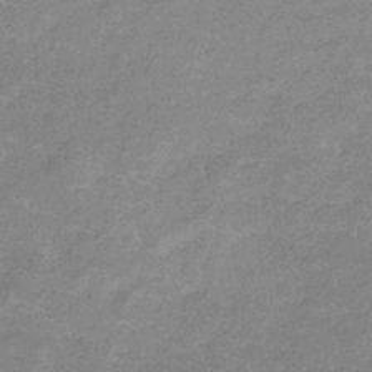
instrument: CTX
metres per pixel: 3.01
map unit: lHb
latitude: -34.0094
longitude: 69.4643
